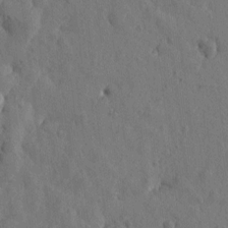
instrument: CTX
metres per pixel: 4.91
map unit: Htu
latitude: -0.3118
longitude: -175.9528
